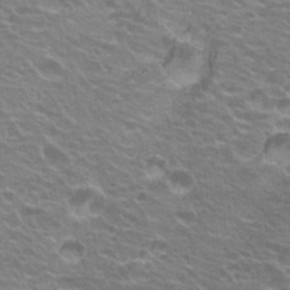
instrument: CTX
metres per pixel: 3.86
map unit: Hto
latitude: 23.2537
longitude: -31.2159
